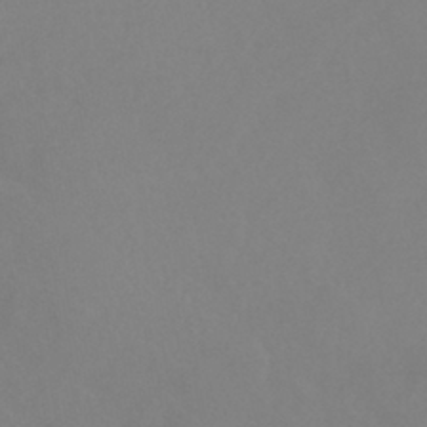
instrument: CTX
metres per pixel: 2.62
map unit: HNhu
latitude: -41.2565
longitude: 93.5966
